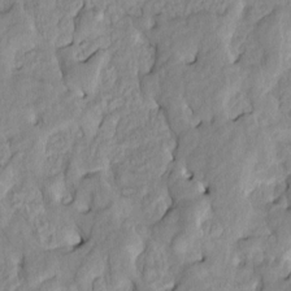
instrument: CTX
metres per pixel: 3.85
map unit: HNhu
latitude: 7.3671
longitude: -2.8947
